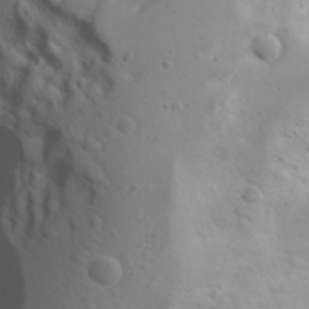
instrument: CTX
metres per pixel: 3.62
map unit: Aa
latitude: 29.2159
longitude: -146.2145
